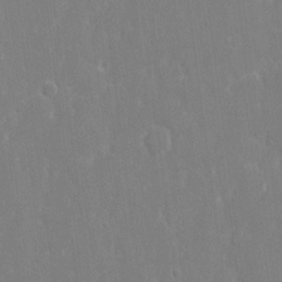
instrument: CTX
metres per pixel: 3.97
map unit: eHh
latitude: 14.4601
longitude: -72.2523
